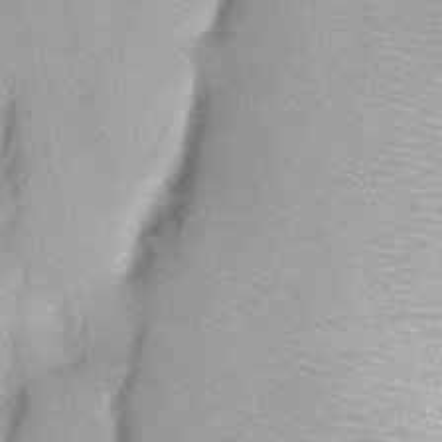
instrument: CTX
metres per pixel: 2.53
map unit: Nhu
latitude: 1.5560
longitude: -16.0255
